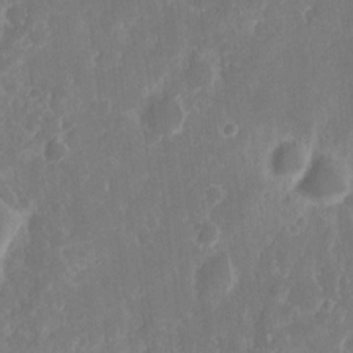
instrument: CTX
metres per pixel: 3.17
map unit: eHh
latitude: 14.0633
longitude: -72.6869
